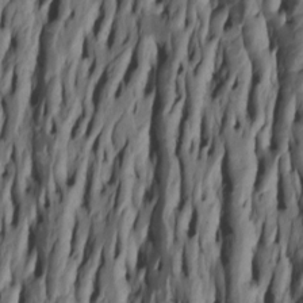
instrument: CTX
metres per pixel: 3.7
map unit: Htu
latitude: -5.5588
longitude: 151.8800
